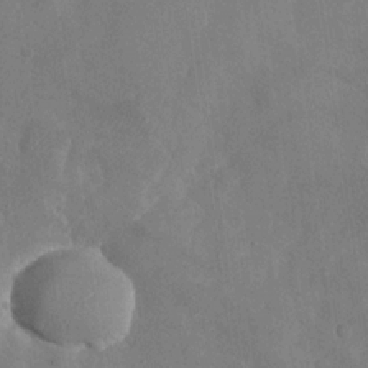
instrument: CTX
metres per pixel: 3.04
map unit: Nhu
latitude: -28.4629
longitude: -58.0444
